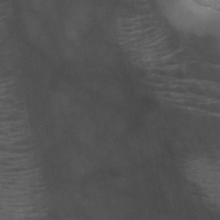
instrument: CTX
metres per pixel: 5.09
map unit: HNb
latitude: -46.2550
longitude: -45.4426
